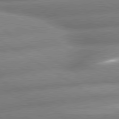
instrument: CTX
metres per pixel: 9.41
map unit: lApd
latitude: 80.1956
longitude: -162.6113
